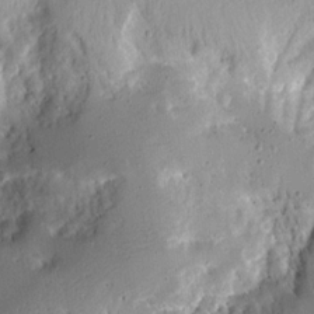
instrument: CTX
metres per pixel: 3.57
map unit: Aa
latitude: 13.7072
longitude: -140.0255
